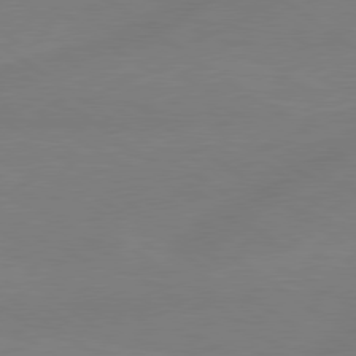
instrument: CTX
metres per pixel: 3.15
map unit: lApd
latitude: 79.0648
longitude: -149.7639
